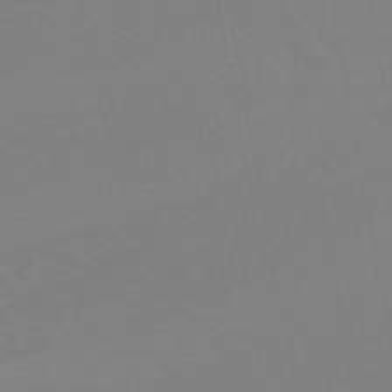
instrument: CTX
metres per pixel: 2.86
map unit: HNhu
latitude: -44.8408
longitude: 90.6141
